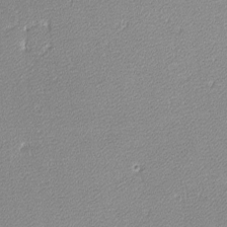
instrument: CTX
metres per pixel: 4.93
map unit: lHvf
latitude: -12.0472
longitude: -103.6127
